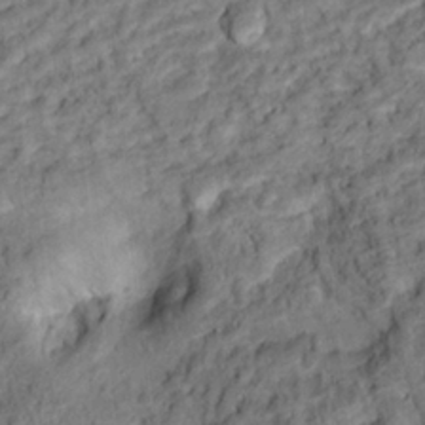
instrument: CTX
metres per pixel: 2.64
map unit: Hto
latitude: 13.6127
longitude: -38.5924
